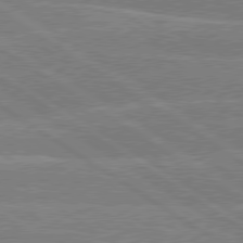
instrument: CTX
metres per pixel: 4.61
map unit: lApd
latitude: 79.2159
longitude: -131.1970
